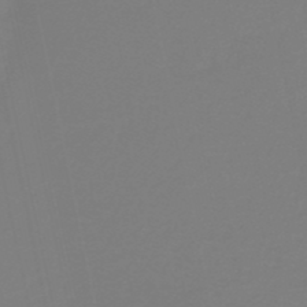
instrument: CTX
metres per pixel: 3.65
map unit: HNb
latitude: -37.9745
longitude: 55.5021
